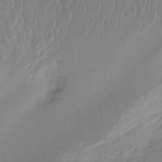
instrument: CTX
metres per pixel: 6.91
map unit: Htu
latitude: -14.5007
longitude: -45.5182
